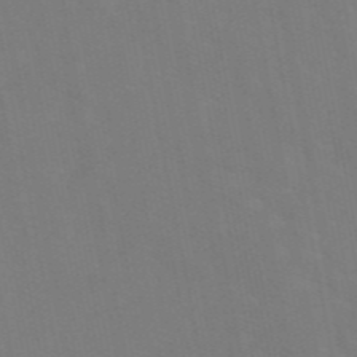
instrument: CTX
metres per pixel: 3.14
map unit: eAb
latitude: 46.8002
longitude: 121.2943
